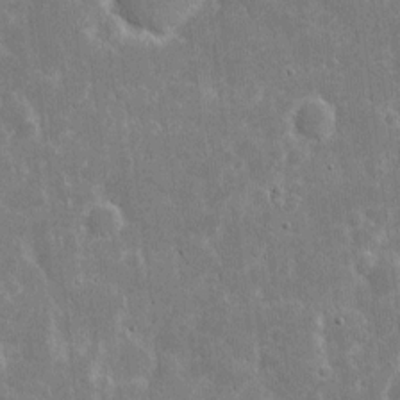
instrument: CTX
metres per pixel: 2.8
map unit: eHh
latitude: 6.7435
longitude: -69.8395
